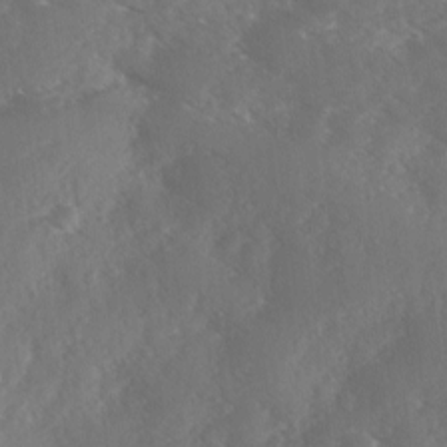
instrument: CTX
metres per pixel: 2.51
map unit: Ave
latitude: 0.9324
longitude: -111.2915
